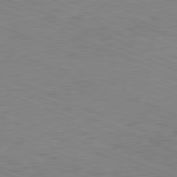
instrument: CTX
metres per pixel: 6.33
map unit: Ap
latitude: -81.8423
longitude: -70.0444
